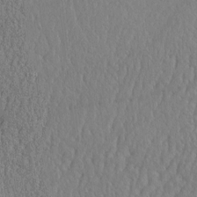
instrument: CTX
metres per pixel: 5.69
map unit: eHh
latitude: -3.9367
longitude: 14.8975
